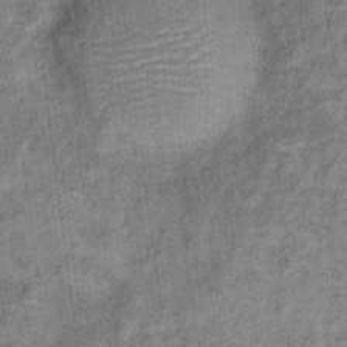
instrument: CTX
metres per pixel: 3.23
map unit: Ht
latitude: 10.1200
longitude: -38.9325
